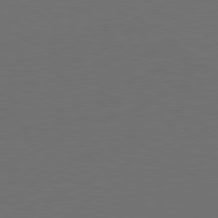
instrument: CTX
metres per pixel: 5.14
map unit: Ap
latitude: -81.6722
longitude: -84.9703
